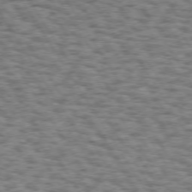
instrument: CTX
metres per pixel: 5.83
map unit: Hpe
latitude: 73.0270
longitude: -130.5924
